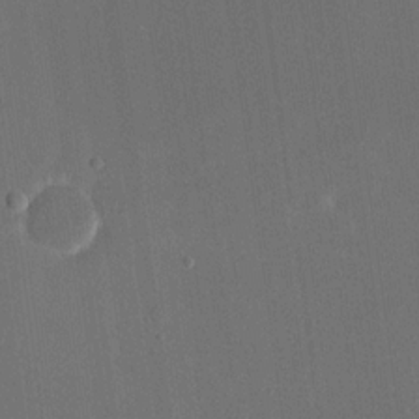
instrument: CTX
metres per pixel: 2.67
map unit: eHh
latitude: 19.0269
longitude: -69.9528
